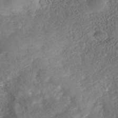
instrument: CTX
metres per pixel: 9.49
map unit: Nhe
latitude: -37.6344
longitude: -117.6883
